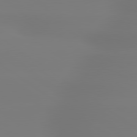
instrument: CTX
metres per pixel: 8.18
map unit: lApd
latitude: 79.5560
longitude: -136.2145
